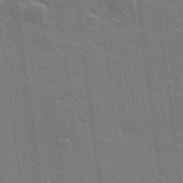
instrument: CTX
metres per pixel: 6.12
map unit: lHvf
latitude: 27.0459
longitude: 141.0864
